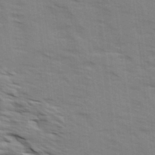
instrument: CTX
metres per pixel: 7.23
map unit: Ave
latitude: 14.7813
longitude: -102.8569
